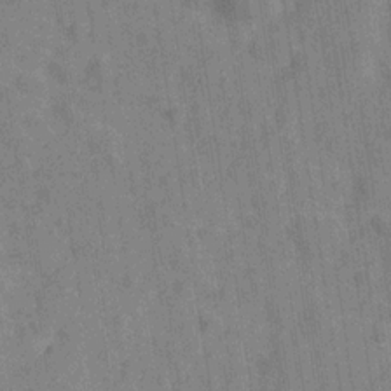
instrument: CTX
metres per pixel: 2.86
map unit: Hve
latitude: -28.3306
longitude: 92.1984
